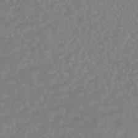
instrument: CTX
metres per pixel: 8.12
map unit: HNhu
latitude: -46.7652
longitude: 97.1431
